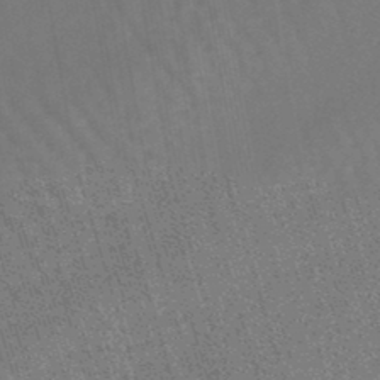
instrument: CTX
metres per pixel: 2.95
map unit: lHb
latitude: -45.5210
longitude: 77.9367
